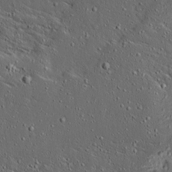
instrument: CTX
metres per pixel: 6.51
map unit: Ave
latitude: 14.3090
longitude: -138.2900
